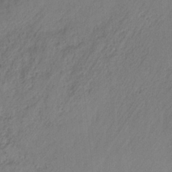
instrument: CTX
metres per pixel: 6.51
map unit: lHb
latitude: -33.0487
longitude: 64.1606
